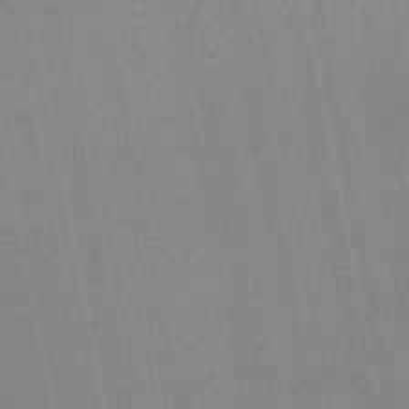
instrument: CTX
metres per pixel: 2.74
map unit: HNhu
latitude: -48.5952
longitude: 99.3132
